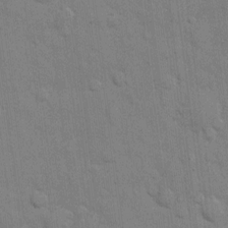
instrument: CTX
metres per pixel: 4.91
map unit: eHh
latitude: 10.2712
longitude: -66.9135
